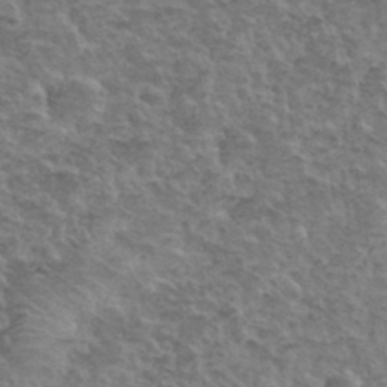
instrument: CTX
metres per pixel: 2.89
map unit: Hto
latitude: 35.1592
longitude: -51.4426
